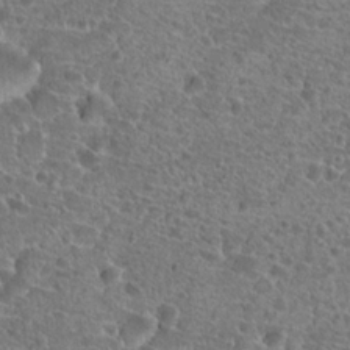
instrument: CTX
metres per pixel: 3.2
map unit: Hto
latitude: 19.8961
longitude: -41.3859
